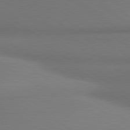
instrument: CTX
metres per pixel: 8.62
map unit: lApd
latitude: 80.0822
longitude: 175.0675
